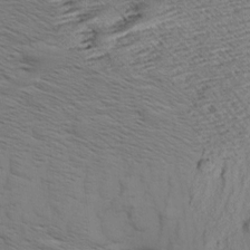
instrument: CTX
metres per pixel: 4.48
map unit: Aa
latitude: 9.0459
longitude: -140.8380
